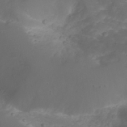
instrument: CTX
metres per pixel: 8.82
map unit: Nhu
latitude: 22.2900
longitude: -64.7057
